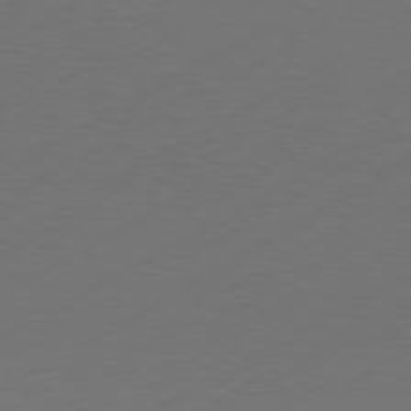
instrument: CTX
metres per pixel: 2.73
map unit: Hpe
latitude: -80.8975
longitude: 14.1984
